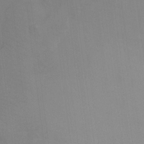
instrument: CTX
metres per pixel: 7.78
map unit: Ht
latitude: -8.3495
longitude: -28.3467
